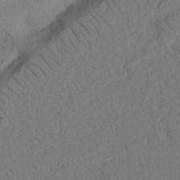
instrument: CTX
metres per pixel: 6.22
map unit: Nhu
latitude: 22.4034
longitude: -74.3278
